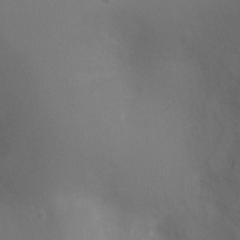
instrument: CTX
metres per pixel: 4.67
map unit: Ht
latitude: -5.3887
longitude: -25.3292
